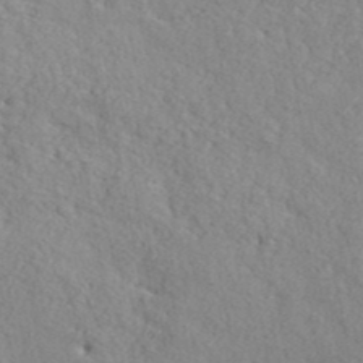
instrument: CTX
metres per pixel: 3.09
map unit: lHvf
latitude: 40.7246
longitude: -87.3670
